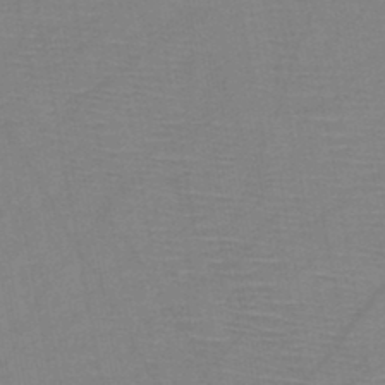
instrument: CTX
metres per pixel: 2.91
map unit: HNb
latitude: -45.5588
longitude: -40.5356
